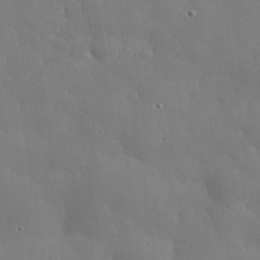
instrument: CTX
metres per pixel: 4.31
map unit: eHh
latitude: 30.4223
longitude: -82.5167
